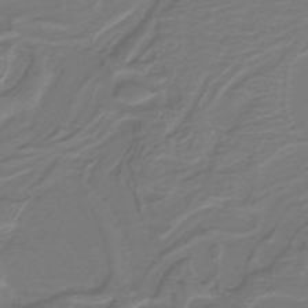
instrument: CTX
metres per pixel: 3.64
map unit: lHb
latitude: -42.8596
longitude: 52.6896
